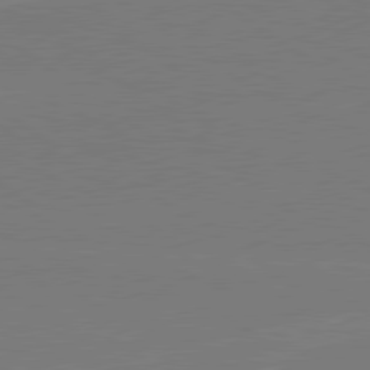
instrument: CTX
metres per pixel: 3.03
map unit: lApd
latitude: 79.9339
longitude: 163.6722
